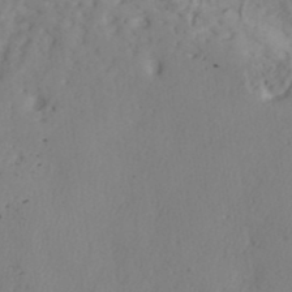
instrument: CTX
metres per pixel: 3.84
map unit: ANa
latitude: 40.9513
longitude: 53.2187
